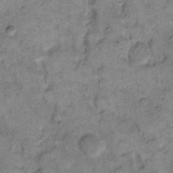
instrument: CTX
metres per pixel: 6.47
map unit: eHh
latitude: 12.8569
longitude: -65.1970
